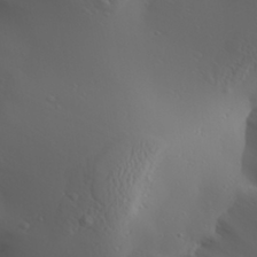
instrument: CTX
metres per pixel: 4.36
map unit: Aa
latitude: 30.8758
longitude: -132.7813
